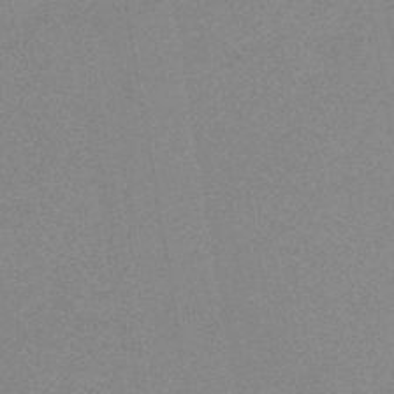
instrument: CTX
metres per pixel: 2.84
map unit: HNb
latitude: -44.2362
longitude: -40.6679
